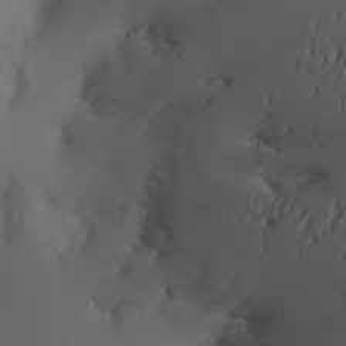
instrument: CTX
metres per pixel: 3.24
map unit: Aa
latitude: 22.2333
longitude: -146.0444
